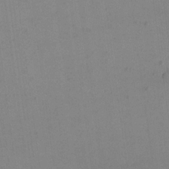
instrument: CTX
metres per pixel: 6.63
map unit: eHh
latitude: 16.6491
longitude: -67.4993
